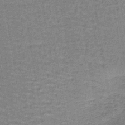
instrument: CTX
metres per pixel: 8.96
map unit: lHb
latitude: -40.9919
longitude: 57.2943
